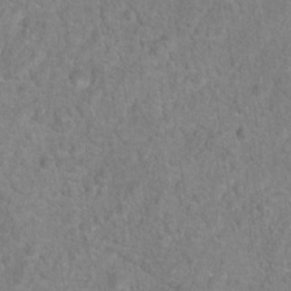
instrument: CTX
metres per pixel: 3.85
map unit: Hto
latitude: 16.8758
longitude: -41.7638
